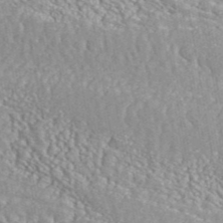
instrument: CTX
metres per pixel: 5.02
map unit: eAb
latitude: 42.7813
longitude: 106.5196
